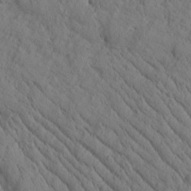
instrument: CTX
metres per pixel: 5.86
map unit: Htu
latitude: -0.3307
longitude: 175.1809
